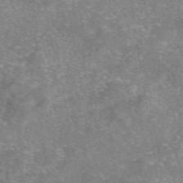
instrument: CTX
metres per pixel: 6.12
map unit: eAb
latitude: 46.8947
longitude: 102.6707
